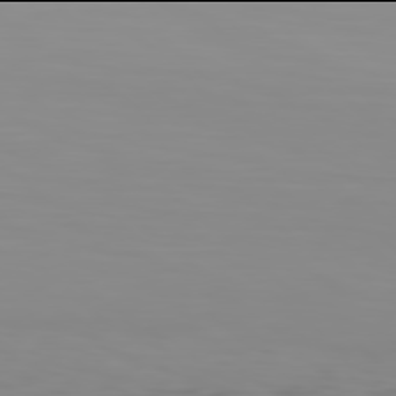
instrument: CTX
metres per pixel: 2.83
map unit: Hpe
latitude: 77.9906
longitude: -137.8961
